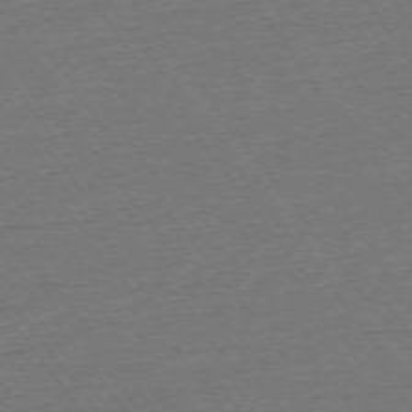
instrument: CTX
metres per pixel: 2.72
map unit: Ap
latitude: -75.0109
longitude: -80.4790
